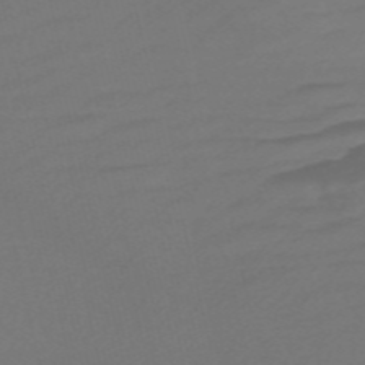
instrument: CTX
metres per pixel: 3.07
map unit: Nve
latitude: -57.9178
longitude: 65.8423
